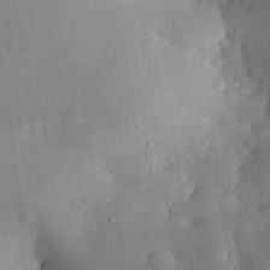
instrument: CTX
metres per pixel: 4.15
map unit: eHh
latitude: 29.6883
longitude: -73.5560
